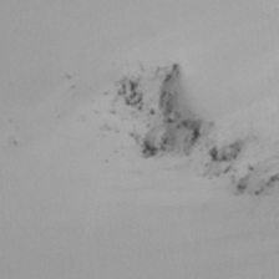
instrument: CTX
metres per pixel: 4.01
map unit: Nhu
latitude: -7.3320
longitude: -94.8758
